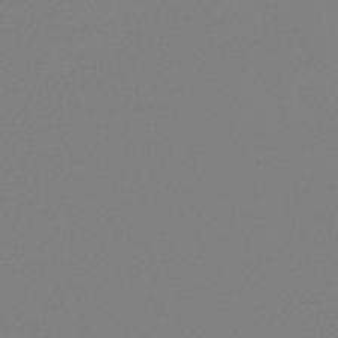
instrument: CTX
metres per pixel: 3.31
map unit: lHb
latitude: -46.9730
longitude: 57.3698
